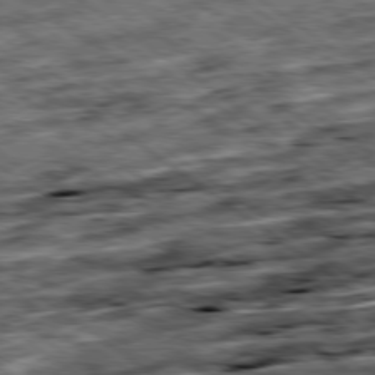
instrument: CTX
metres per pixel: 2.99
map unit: Ap
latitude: -79.5777
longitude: -50.7813
